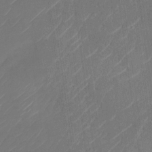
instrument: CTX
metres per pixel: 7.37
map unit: Nhu
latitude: -29.1242
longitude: -71.4804
